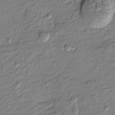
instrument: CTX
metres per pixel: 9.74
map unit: Htu
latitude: -8.8408
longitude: 177.4265
